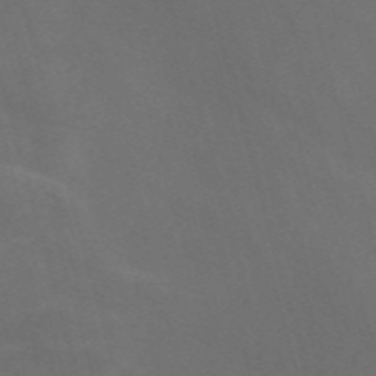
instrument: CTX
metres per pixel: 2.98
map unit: Nve
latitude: -58.2739
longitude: 65.2943
